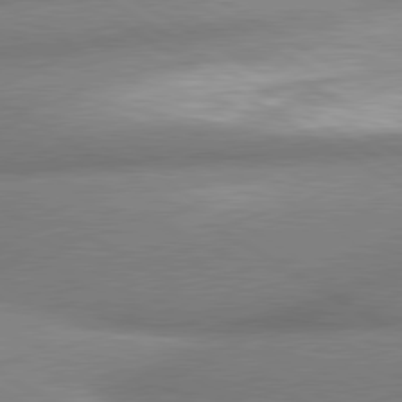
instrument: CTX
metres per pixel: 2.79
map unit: lApd
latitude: 80.2522
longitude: -162.5546
